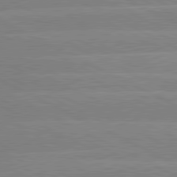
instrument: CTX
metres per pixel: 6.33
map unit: lApd
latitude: 80.9136
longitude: -128.1767
